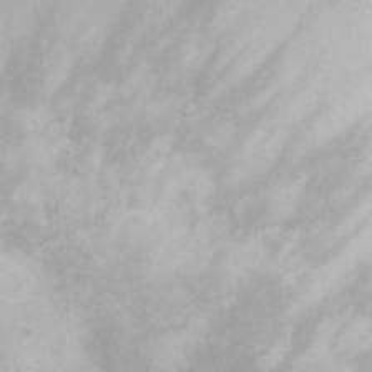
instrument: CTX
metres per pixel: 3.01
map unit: eHh
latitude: 31.8584
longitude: -61.3670
